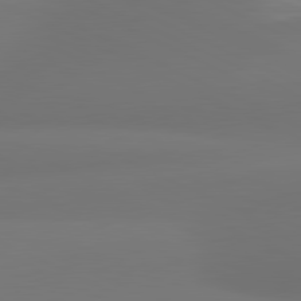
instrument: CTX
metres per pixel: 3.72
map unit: lApd
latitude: 81.1403
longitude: -165.3293
